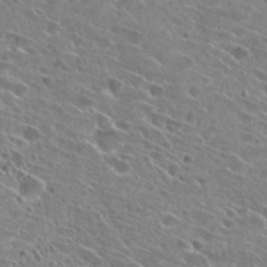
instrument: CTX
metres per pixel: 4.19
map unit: Hto
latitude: 27.3104
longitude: -44.8569
